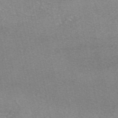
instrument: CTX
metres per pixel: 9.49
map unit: eAb
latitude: 48.7246
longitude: 103.5210
